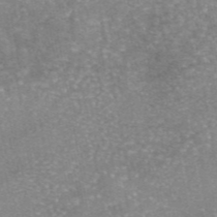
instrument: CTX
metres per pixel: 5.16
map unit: eAb
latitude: 45.6316
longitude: 104.7841
